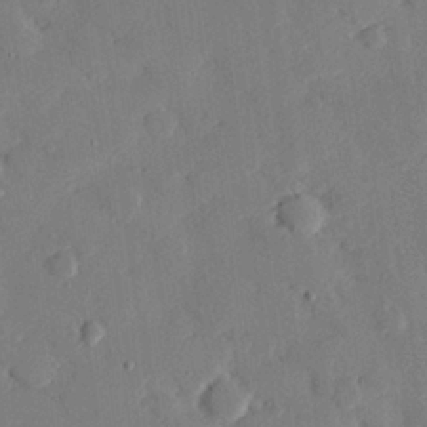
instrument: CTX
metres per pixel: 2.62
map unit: eHh
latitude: 27.1970
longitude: -80.8569
